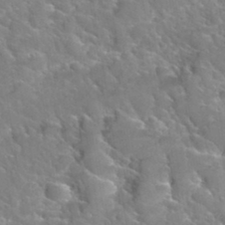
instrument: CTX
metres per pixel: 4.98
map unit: Hto
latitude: 35.8016
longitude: -47.0459
